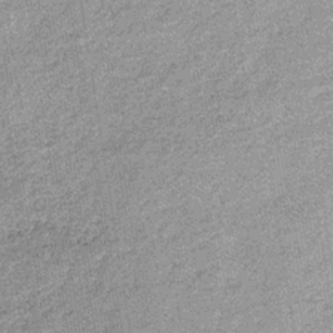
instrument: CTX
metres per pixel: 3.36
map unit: lHb
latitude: -36.4629
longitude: 65.6155
